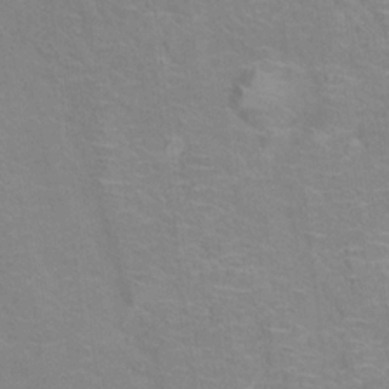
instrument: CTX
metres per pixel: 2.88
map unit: Hto
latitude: 15.2159
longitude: -41.5938
